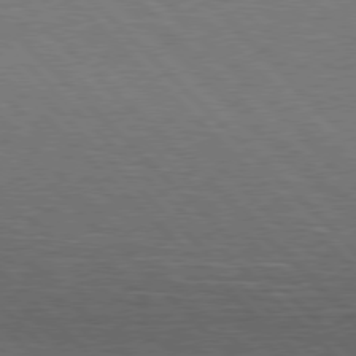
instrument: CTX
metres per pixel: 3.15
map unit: Hpe
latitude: 77.1403
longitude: -127.1025
